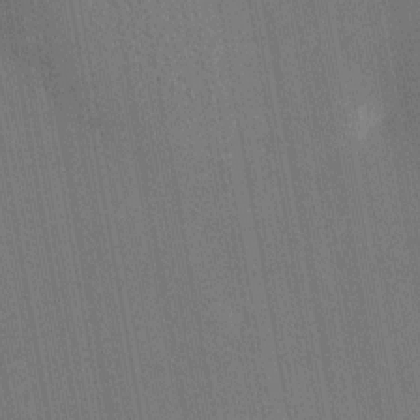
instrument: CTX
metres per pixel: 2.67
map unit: Ht
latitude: -10.8408
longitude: -22.1578
